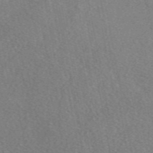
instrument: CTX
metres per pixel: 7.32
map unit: eAb
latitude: 48.3089
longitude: 110.4440
